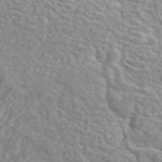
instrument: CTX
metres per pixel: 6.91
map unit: ANa
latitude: 46.3279
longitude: 29.4077
